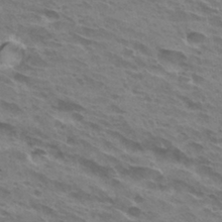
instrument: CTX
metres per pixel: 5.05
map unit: Hto
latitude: 31.8773
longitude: -40.8946
